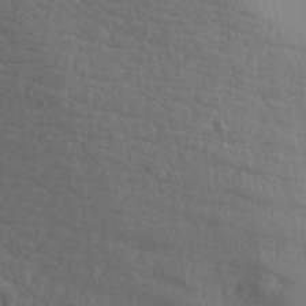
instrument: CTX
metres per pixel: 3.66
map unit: Aa
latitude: 14.7058
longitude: -143.2537
